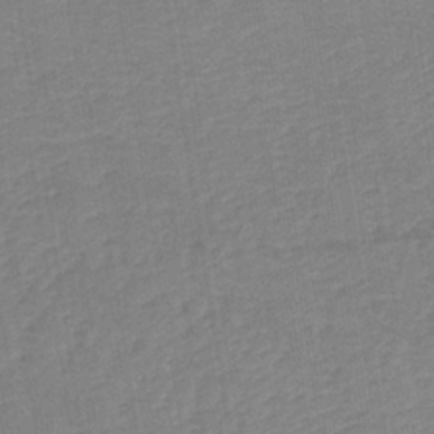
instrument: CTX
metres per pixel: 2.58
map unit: lHb
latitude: -36.0661
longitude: 72.9353
